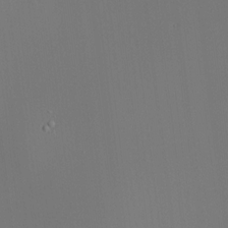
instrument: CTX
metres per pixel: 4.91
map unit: HNhu
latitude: 10.3467
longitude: 22.7652
